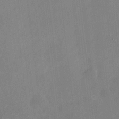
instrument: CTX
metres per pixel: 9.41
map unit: HNhu
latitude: 6.4412
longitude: 3.5588
